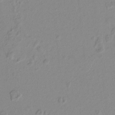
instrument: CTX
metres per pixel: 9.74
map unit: lAvf
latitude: 8.3467
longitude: 167.0486
